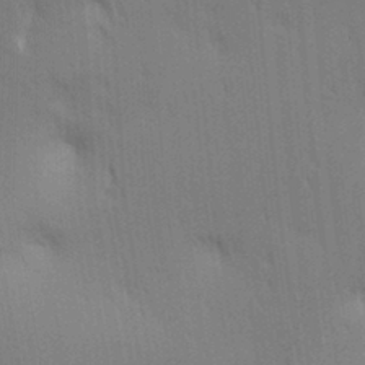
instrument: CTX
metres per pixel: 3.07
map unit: lAa
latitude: 11.2159
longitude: -108.4034
